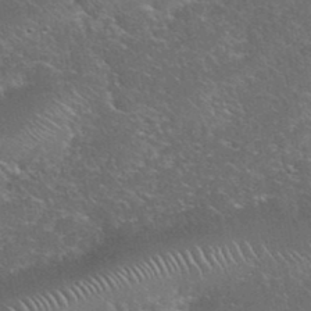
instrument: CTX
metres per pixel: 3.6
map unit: eHh
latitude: 38.4790
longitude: -64.7435
